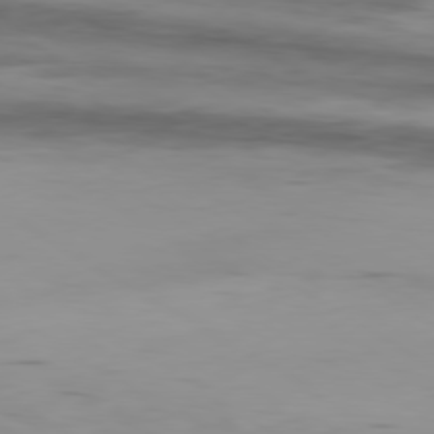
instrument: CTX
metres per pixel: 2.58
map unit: Hpe
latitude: -80.5385
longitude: 17.8045
